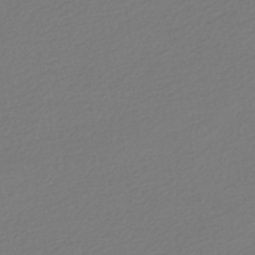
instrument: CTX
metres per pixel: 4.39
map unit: HNhu
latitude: -41.0864
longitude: 96.6708
